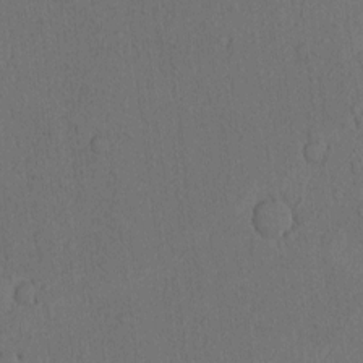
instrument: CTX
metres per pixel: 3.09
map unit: Nhu
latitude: -6.1039
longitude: -153.3671
